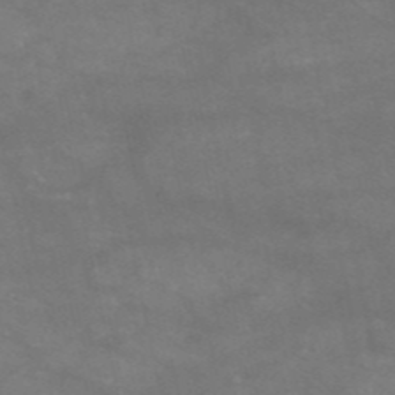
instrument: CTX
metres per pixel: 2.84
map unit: HNb
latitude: -53.1053
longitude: -41.5560
